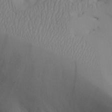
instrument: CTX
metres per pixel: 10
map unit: Aa
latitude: 24.9324
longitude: -128.1578
